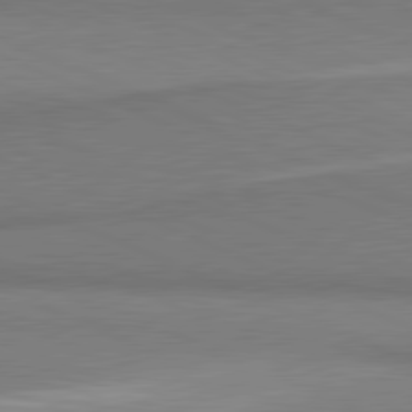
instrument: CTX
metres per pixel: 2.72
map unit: lApd
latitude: 81.4615
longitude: 160.5763
